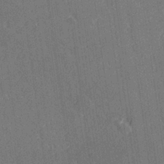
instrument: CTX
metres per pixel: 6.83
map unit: Hve
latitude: 27.4993
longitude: 144.3306
